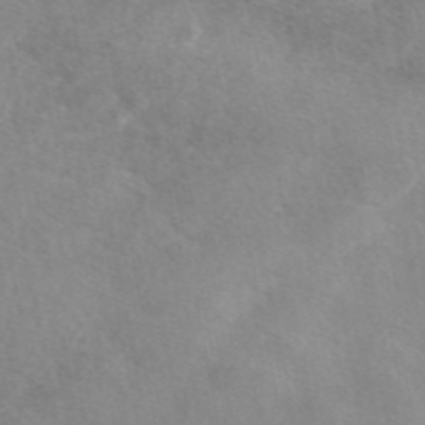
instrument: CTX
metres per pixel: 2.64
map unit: eAb
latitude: 48.1767
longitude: 122.8786
